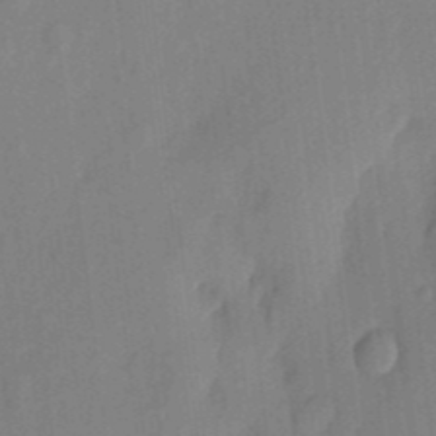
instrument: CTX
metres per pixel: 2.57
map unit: eHh
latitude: 5.6883
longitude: -73.7450
